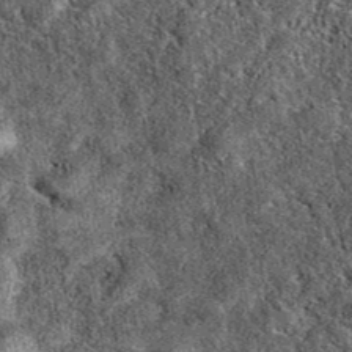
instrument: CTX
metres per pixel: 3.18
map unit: eAb
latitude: 39.7261
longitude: 109.0297
